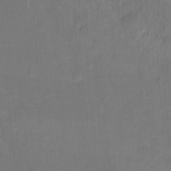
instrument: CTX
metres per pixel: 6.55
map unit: Nhu
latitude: -8.8975
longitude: -46.8569
